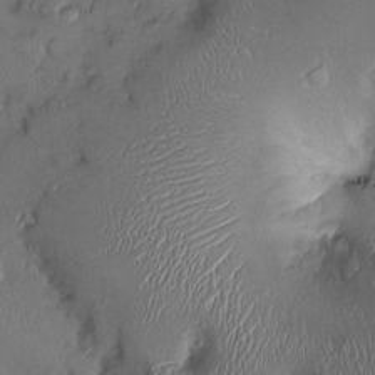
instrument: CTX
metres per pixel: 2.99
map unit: Ht
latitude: -2.5384
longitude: -13.4049
